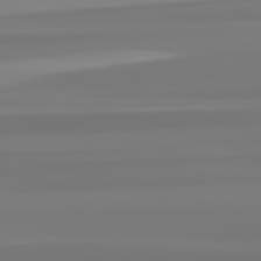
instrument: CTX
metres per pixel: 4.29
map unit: lApd
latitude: 82.7435
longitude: 172.4629
